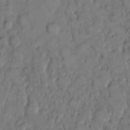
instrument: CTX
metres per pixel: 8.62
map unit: eHh
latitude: 9.3671
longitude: -61.8772
